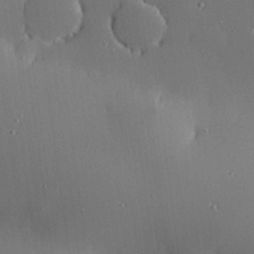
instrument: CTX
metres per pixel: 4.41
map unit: eHh
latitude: 23.6883
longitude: -91.2348
